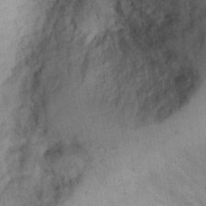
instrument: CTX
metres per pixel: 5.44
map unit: Ht
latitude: 7.6127
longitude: -75.8583
